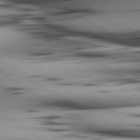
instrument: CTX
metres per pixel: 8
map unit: lApd
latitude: 80.3845
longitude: 158.1038
